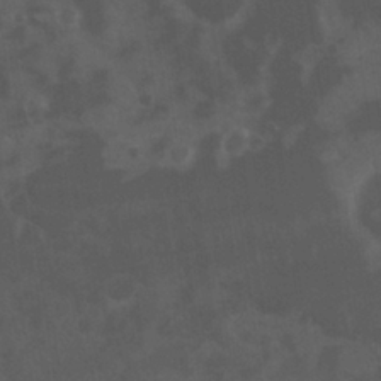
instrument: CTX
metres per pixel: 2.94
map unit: Nhu
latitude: 26.1200
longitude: -62.3845
